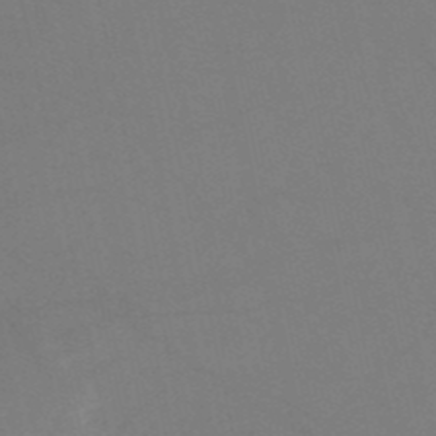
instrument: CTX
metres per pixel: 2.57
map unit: HNb
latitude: -51.6722
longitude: -43.0270
